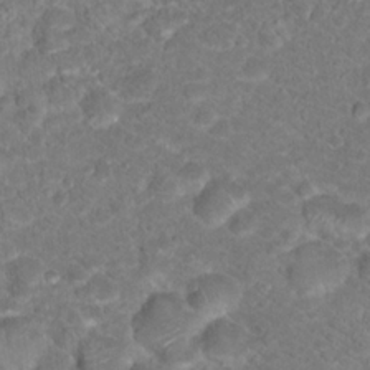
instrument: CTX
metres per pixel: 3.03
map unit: Hto
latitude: 18.1389
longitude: -37.4427
